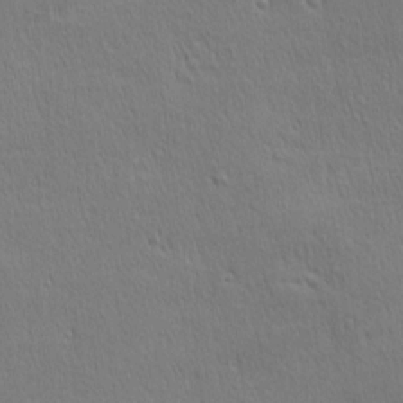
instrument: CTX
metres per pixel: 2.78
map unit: Ave
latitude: 22.6112
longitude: -135.8961
